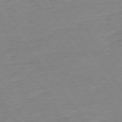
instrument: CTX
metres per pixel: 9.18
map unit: Ap
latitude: -75.2565
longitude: -80.3845
